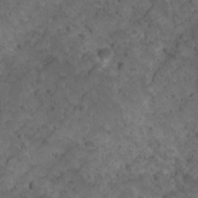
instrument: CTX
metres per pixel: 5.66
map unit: Ave
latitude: 10.3845
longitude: -105.2726
